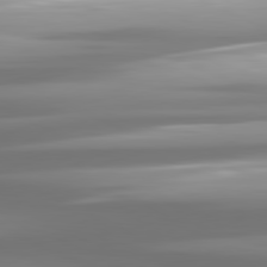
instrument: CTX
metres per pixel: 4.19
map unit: lApd
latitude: 81.3104
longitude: -139.5938
